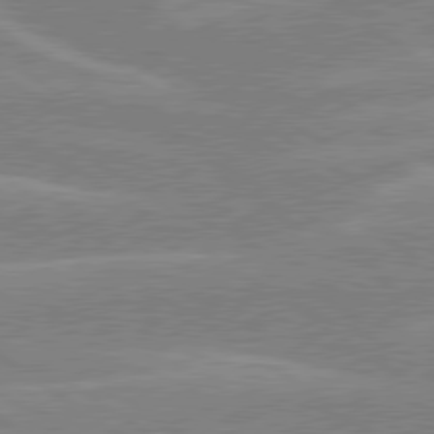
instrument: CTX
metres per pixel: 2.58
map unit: lApd
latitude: 79.6316
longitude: -130.2901
